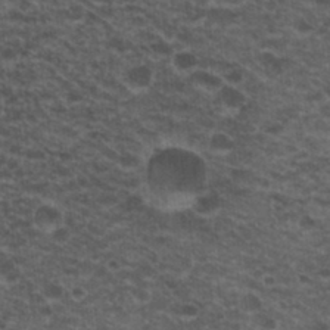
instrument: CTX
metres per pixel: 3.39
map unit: Hto
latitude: 19.9906
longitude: -36.7813
